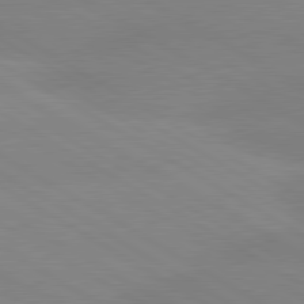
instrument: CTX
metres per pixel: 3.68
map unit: lApd
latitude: 80.4223
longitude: -152.5735
